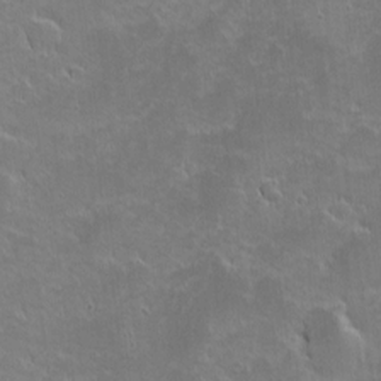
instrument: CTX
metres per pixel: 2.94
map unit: eHh
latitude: -1.8234
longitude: -86.1200
